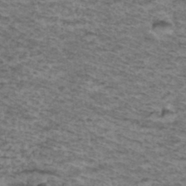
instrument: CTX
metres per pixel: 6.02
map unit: Hto
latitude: 37.1026
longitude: -46.7813
